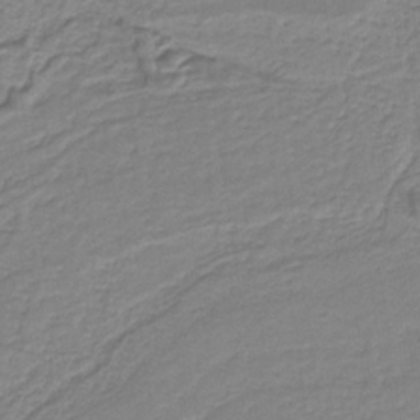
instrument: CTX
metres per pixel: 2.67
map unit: HNb
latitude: -36.9163
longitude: 57.2187
